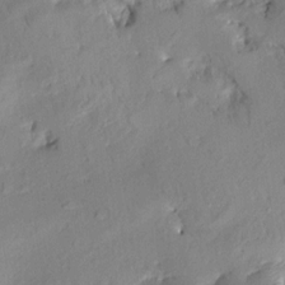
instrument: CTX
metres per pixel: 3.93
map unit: Aa
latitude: 8.3090
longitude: -142.4412
